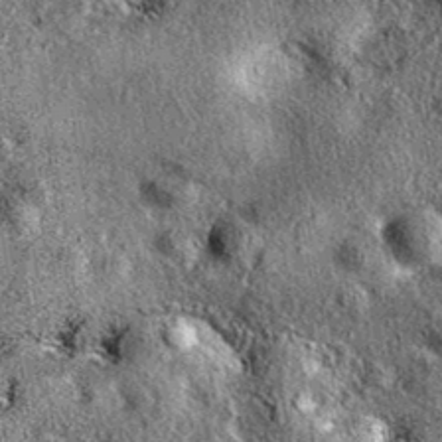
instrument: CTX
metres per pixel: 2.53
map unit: eAb
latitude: 37.0647
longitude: 111.3510
